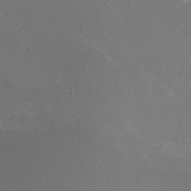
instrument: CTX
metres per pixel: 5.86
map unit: eHh
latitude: -7.3320
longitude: -75.4238
